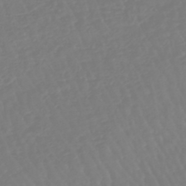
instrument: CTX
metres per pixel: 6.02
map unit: eHb
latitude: -45.8422
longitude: 79.5399
